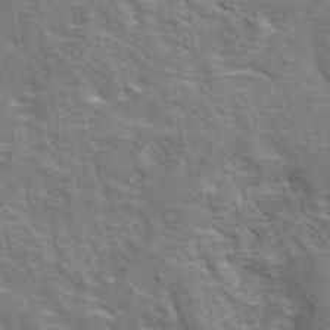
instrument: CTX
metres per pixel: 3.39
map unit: eAb
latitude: 43.8206
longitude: 111.8233
